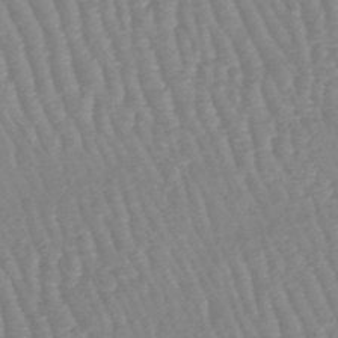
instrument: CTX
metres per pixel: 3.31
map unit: lHb
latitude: -44.8786
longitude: 77.6722
